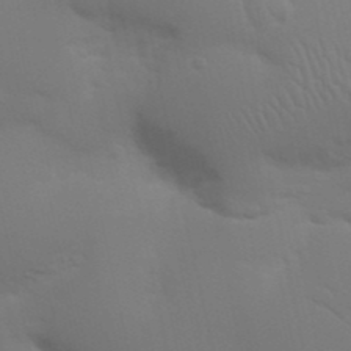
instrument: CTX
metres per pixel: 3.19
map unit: Nhu
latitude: 23.7638
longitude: -73.3104
